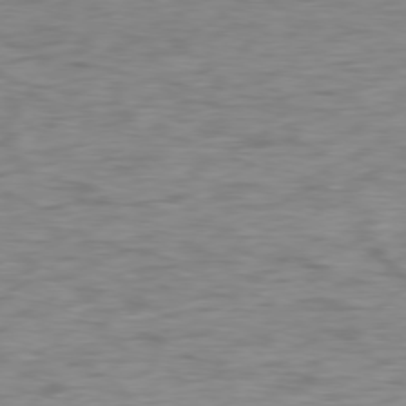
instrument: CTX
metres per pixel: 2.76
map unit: Ap
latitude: -78.2361
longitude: -78.3845
